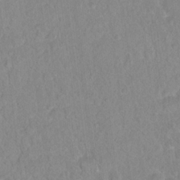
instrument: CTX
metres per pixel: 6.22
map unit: Hto
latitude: 16.4790
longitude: -39.8394
